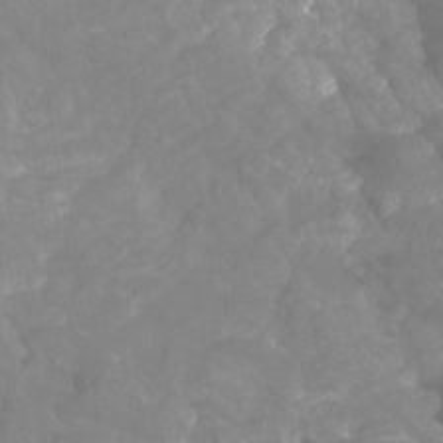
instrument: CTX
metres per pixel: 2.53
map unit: Htu
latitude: -7.2943
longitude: -47.8017
